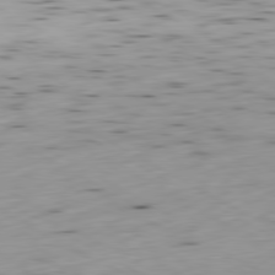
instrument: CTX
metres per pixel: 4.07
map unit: Ap
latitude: -80.5196
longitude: -71.0647
